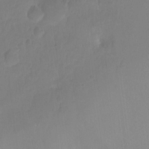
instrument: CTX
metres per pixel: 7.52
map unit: Hto
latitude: -11.5210
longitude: -38.3278
